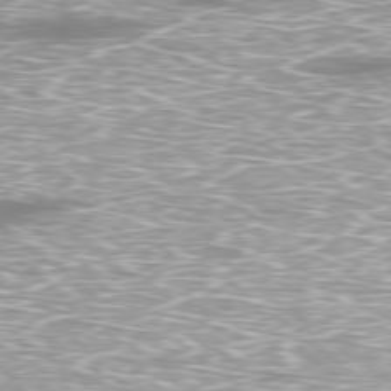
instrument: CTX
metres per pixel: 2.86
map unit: Ap
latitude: -79.7666
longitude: -61.2348
